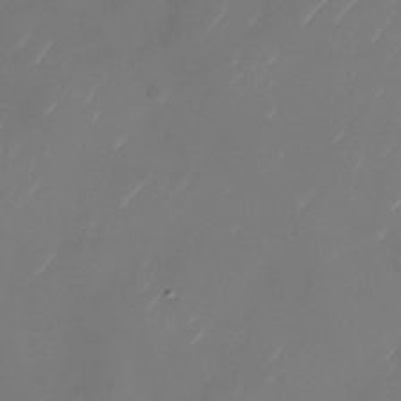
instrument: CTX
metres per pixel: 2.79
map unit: Nhu
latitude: -28.9164
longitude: -72.2523
